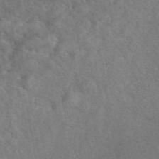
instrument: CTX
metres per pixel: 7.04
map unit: eAb
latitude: 46.5546
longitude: 128.0661
